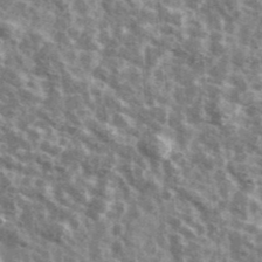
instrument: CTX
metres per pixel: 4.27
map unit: Ave
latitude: 41.9150
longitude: -106.9136
